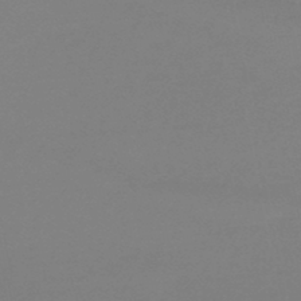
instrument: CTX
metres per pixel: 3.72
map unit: lHb
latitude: -46.0661
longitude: 66.0850
